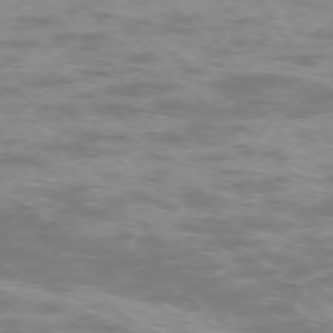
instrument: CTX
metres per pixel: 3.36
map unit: Ap
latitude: -74.4818
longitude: -74.8380
